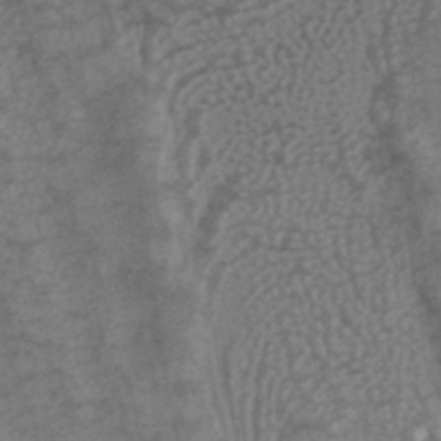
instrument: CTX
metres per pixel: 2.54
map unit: ANa
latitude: 38.7057
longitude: 29.1242
